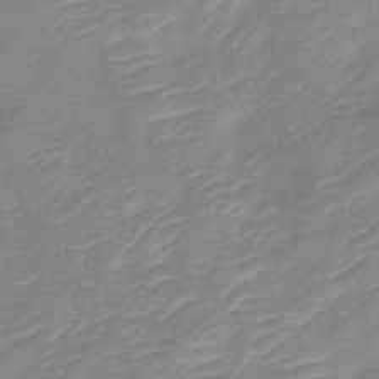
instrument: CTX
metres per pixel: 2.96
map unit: lHb
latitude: -40.6140
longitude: 76.9542
